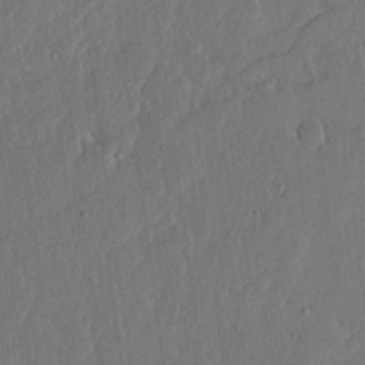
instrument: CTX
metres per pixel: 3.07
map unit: lHvf
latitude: 17.8205
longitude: -116.5357
